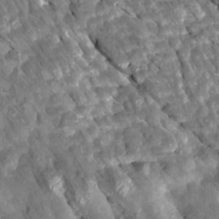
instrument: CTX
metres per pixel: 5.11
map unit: Htu
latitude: 1.6316
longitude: 142.6140
